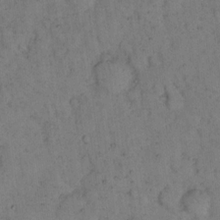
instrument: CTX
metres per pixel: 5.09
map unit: eHh
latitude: 15.8584
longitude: -64.0633
